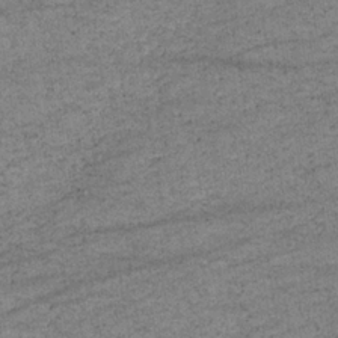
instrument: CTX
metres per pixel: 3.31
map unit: lHb
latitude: -34.3306
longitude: 70.9542
